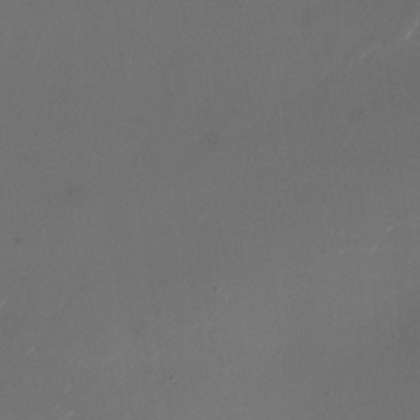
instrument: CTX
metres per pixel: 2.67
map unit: Nhu
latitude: -27.5021
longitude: -72.9136
